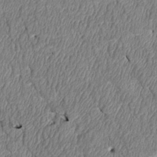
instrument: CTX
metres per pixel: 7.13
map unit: Htu
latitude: 3.1592
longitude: 150.3684
